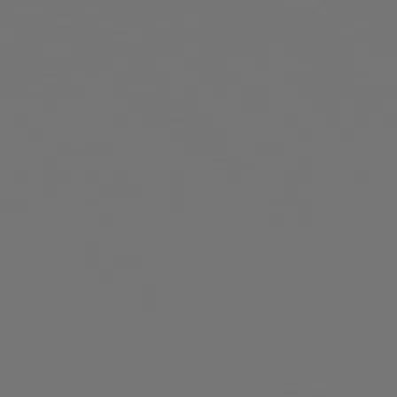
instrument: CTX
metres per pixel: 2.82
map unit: Hpe
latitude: 77.6694
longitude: -177.5560
